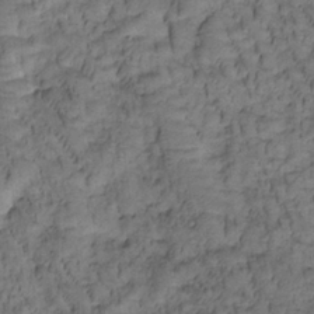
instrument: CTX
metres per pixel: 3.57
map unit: Htu
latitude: -2.3684
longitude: 173.2376
